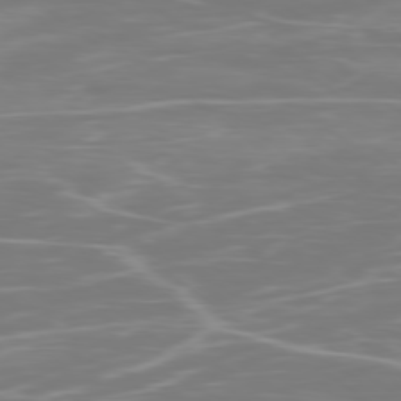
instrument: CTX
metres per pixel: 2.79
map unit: Ap
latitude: -78.7463
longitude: -94.1767
